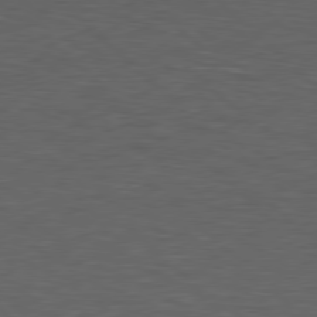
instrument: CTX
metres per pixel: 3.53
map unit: lApd
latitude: 78.0255
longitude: -57.3859
